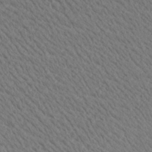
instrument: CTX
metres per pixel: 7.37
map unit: Ave
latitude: 21.4238
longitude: -139.6316
